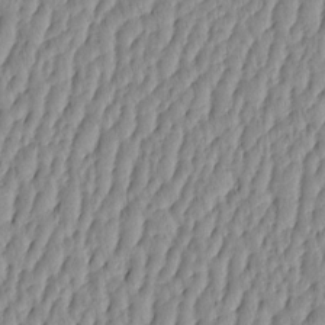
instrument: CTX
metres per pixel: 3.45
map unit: HNhu
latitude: -4.0094
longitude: 13.9556
